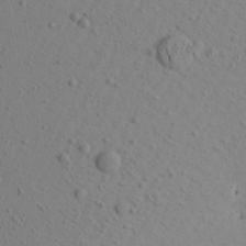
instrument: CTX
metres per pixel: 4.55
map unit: Aa
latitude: 21.2159
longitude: -145.4804
